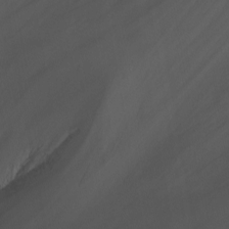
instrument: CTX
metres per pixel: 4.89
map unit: Nhu
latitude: -13.0298
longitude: -64.2901
